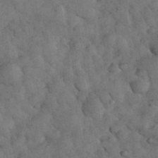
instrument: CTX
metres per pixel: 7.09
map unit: eHh
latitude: 33.7072
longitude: -68.4223
